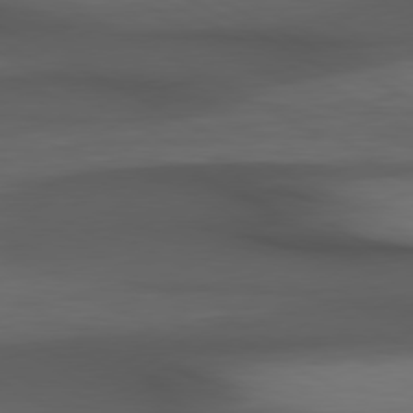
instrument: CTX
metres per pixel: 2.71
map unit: Hpe
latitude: 79.0459
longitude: -119.8016
